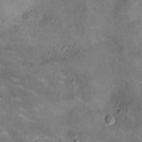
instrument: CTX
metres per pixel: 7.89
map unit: Ht
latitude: -4.8030
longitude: -14.8380
